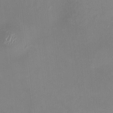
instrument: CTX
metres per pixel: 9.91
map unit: HNhu
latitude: 6.2711
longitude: 4.8786
